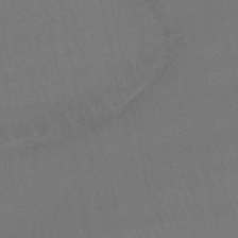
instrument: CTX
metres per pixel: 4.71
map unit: lHb
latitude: -46.3873
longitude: 77.3699
